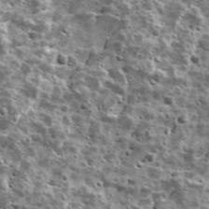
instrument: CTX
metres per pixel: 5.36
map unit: Ave
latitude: 16.9703
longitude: -134.5923
